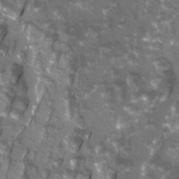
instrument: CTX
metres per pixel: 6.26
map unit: Ave
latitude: 20.8380
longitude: -132.8191
